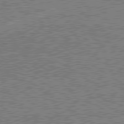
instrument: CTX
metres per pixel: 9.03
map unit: lApd
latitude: 79.6127
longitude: 169.3131
